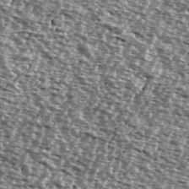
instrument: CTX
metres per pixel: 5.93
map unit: Ave
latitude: 39.0080
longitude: -111.8584
